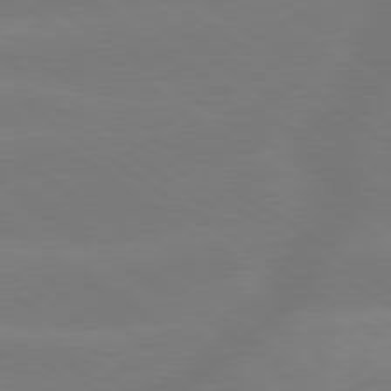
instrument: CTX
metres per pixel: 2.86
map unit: lApd
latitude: 79.5182
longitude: -149.5371
